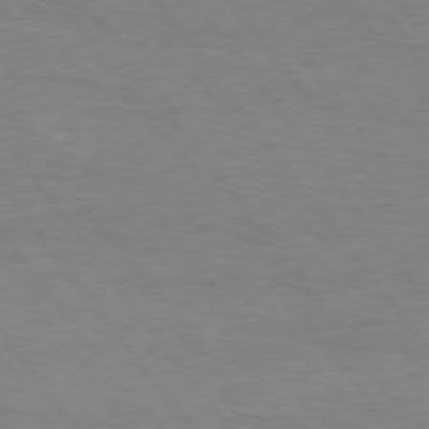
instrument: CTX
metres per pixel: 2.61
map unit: Hpe
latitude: 74.9325
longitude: -150.9513
